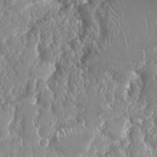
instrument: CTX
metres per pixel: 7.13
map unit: Nhu
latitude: 25.0647
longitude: -60.7624
